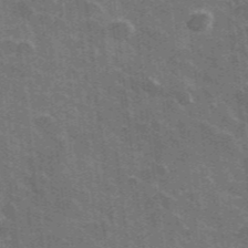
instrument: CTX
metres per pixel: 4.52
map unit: lHvf
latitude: 35.5938
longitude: -90.9136
